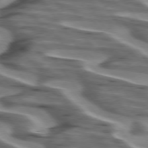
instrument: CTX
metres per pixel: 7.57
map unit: lApd
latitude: 74.7057
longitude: -58.1956
